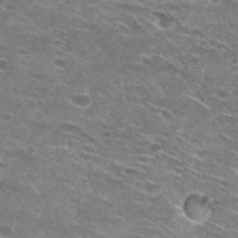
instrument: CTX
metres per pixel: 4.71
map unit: Hto
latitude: 29.8205
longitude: -46.2901
